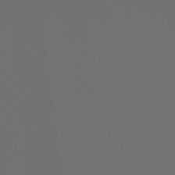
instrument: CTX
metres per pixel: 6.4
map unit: Hto
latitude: -7.8233
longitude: -50.4790
